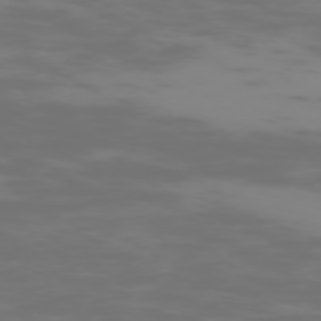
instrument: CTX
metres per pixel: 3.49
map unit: Hpe
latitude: -74.0661
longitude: 5.8044
